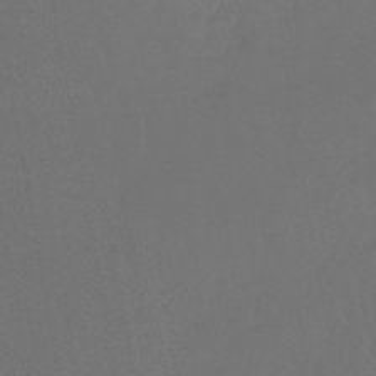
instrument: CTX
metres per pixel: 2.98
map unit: lHb
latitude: -45.2754
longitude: 67.7666
